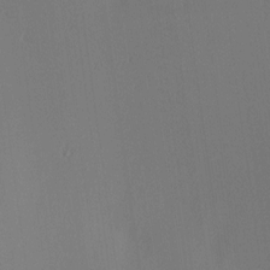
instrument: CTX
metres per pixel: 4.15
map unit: eHh
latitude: -3.8800
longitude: 17.0487
